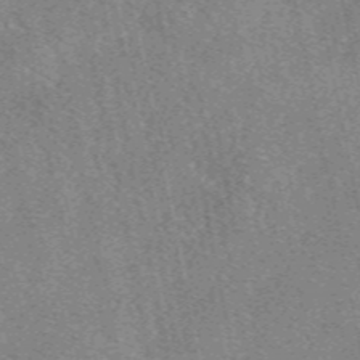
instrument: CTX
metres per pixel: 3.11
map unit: eAb
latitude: 49.0081
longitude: 109.3887
